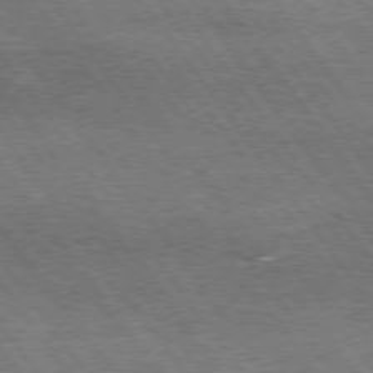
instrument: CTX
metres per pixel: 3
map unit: Hpe
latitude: 74.9136
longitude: -139.2159
